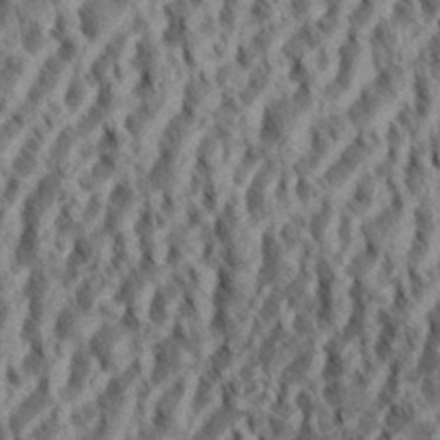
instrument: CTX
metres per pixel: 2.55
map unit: eHh
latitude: 35.0080
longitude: -137.6505
